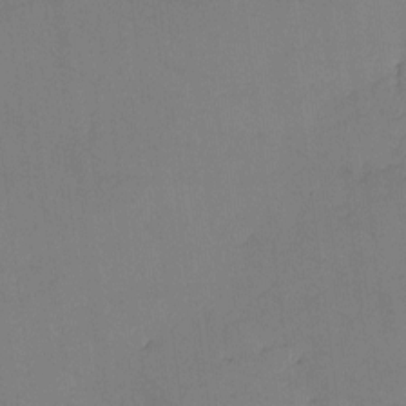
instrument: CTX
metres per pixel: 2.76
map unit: eHh
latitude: -3.7855
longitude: 17.8423
